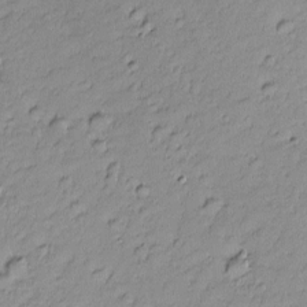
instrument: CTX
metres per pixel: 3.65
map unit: Nhu
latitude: -6.6707
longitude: -152.6680
